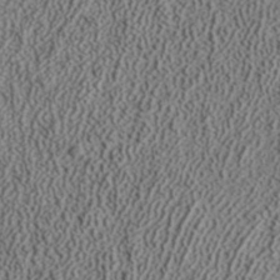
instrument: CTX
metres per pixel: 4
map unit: ANa
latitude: 37.8206
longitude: 20.0661
